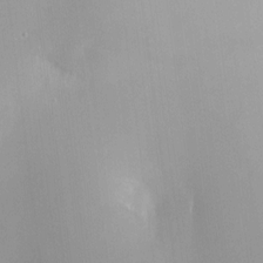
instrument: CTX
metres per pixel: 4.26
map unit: HNhu
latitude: 4.2711
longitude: -5.0836
